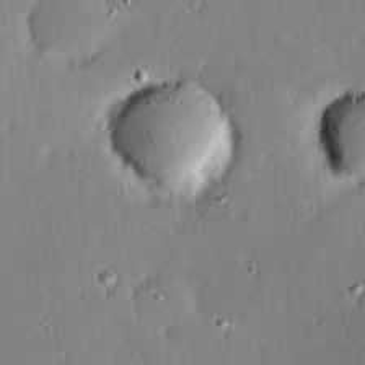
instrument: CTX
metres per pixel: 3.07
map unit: Hve
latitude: 24.9891
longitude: -93.4615
